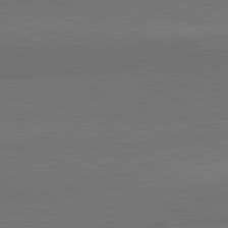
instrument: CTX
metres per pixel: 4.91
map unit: lApd
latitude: 82.1199
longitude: 156.1039
